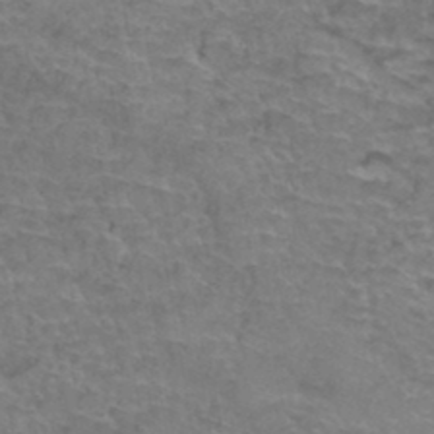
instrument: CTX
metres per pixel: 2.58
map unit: Hto
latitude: 37.1970
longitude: -42.1200
